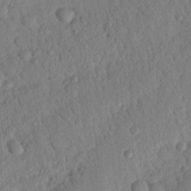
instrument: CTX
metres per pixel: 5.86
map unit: Nhu
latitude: 20.7247
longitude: -78.5924
